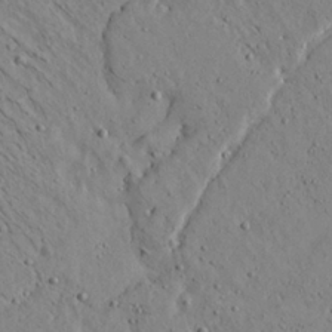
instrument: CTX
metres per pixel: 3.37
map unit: Aa
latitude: 22.0255
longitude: -139.9150
